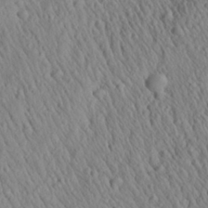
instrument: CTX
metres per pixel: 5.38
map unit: Aa
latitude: 26.8947
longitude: -141.0836
